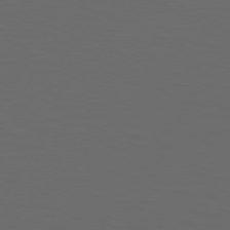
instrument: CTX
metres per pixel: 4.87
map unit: Hpe
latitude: 74.8191
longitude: -126.3278
